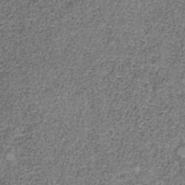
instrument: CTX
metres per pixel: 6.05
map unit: HNb
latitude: -35.0486
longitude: 52.8597
